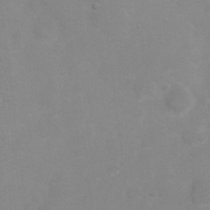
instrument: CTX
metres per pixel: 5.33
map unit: Ht
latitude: 1.8583
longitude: -35.5938
